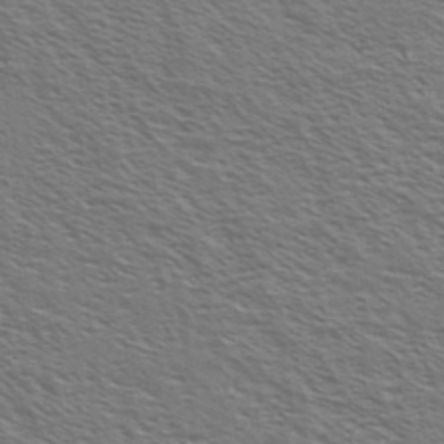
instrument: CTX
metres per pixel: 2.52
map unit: Ave
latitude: 37.6883
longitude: -109.2159
